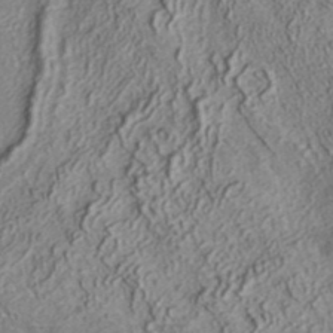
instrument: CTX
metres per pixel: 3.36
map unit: ANa
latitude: 35.4993
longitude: 13.4455
